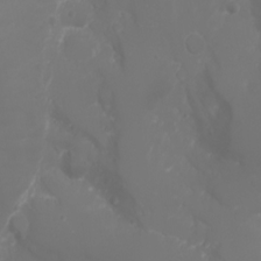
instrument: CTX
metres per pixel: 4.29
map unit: Nhu
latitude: -1.8612
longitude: -76.6301
